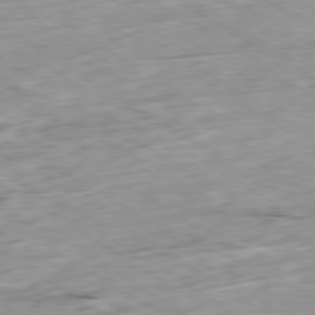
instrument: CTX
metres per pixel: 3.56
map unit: Ap
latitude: -79.9745
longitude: -89.4616
